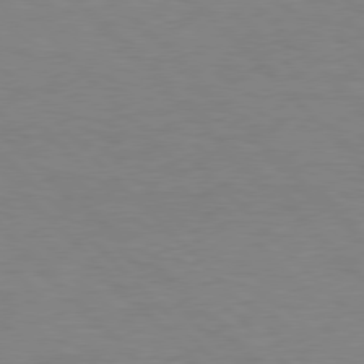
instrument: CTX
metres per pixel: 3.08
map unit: lApd
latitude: 77.2159
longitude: -59.5182
